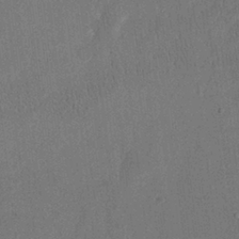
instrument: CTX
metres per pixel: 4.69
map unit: eHh
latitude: 19.1781
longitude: -68.8191
